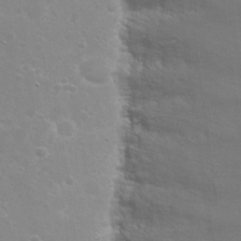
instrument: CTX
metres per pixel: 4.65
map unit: Nhu
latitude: 26.4223
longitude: -51.5749
